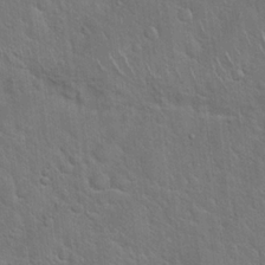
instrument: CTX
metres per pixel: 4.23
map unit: Hto
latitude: 19.9906
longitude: -51.3670
